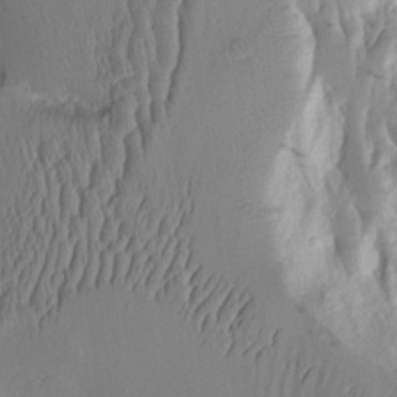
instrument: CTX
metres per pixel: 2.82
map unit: Aa
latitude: 9.8961
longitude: -126.4412
